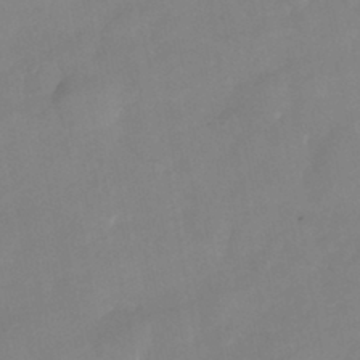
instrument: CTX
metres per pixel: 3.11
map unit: Nhu
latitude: -25.7289
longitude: -69.8772
